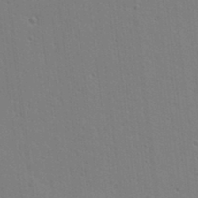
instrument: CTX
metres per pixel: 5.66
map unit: lAa
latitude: 13.1781
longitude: -107.5182
